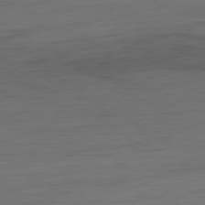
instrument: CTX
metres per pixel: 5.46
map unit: Ap
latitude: -81.5966
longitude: -78.5357
